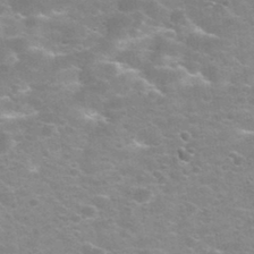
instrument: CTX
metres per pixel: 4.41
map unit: Nhu
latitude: 32.3278
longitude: -53.6883
